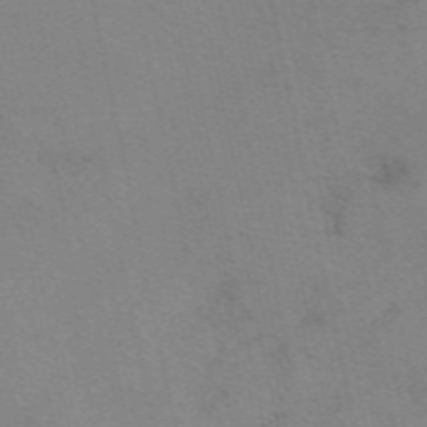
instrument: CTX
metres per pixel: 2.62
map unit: eAb
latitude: 50.2333
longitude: 105.9745
